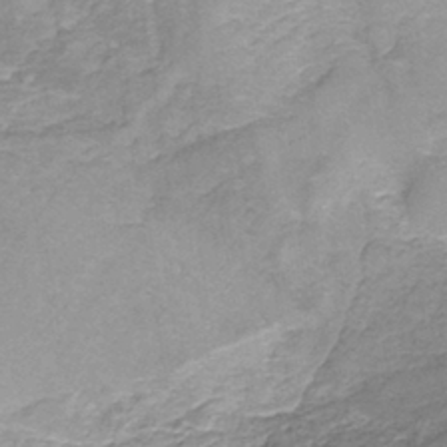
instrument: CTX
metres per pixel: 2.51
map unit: HNb
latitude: -37.5777
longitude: 51.3699
